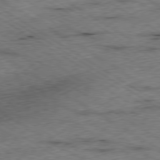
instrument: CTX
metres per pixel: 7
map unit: Ap
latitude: -79.9745
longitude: -51.2726
